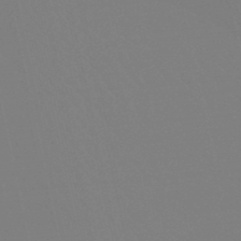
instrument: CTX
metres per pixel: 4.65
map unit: lHb
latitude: -49.4266
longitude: 70.1417
